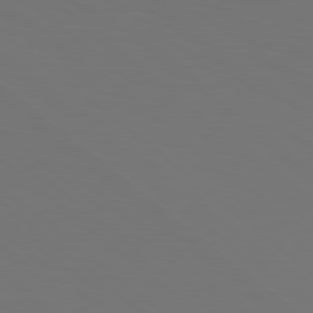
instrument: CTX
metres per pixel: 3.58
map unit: Hpe
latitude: 78.4790
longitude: -174.5546
